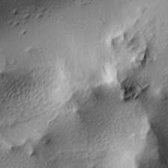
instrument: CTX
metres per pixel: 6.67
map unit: lAa
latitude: -9.5588
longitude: -125.4237
